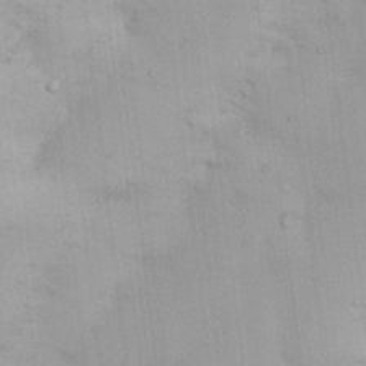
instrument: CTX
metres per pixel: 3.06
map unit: Nhu
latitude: 26.4223
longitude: -69.1970
